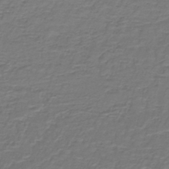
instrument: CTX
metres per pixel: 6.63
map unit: lHb
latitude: -42.1983
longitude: 57.2943
